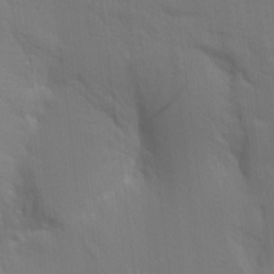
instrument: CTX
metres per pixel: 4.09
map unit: Aa
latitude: 15.1781
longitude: -147.2537
